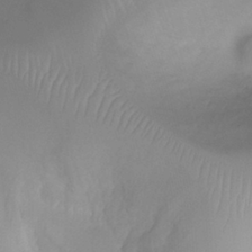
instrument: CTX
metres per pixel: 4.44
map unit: Ht
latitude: -0.8030
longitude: -19.5371
